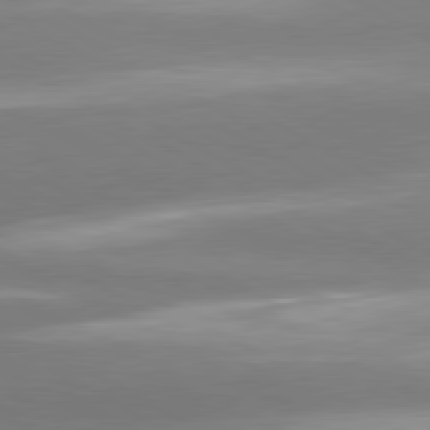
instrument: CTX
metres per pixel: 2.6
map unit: lApd
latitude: 80.4790
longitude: -135.1403
